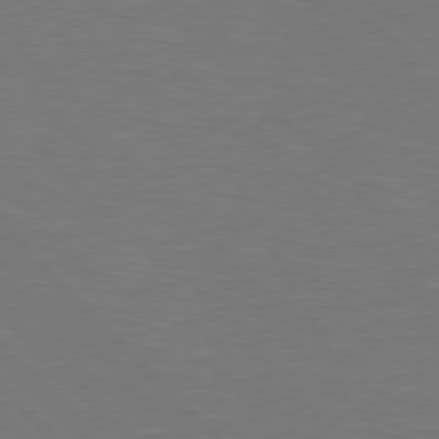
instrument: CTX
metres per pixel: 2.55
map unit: Hpe
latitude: 77.8016
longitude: -163.5749
